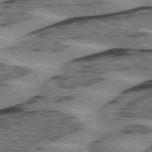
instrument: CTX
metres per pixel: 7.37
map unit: lApd
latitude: 75.6127
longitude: -78.3468
